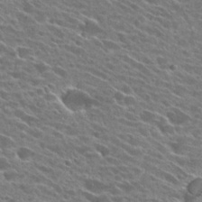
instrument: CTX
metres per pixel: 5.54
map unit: Hto
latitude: 25.1970
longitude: -41.9339
